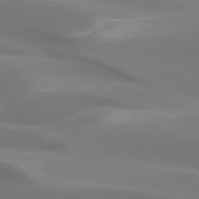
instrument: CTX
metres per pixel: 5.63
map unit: lApd
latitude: 73.5560
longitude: -50.6112
